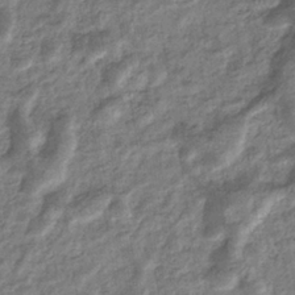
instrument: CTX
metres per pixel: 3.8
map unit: eHb
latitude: -36.1416
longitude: 77.2187
